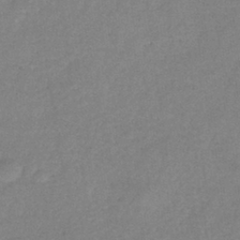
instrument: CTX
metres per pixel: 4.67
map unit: eHb
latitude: -32.5196
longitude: 74.7652
